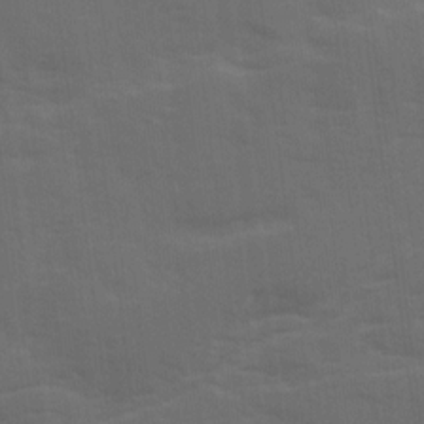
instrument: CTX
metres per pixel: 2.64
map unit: Ave
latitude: 19.0458
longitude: -130.4601
